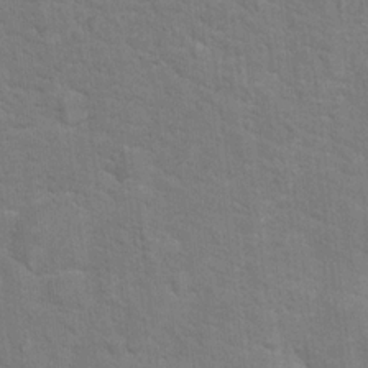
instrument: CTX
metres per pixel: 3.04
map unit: Hto
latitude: 17.0270
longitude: -38.2333
